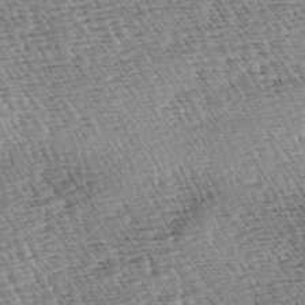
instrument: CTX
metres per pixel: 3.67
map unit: lAa
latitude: -3.3887
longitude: -122.6868
